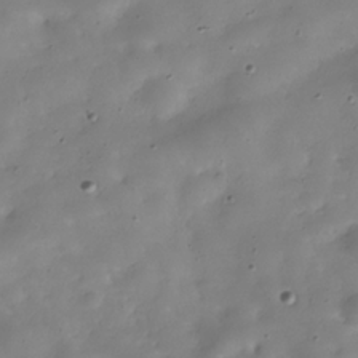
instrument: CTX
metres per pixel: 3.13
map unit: Hve
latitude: -30.8975
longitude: 94.8597
